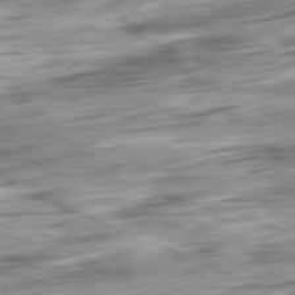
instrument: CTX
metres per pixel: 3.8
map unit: Ap
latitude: -81.1242
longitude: -67.3859
